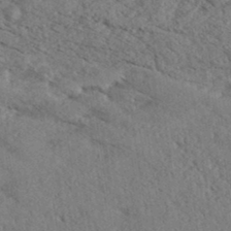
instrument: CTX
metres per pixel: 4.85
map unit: eHh
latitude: 35.6505
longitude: -139.8394
